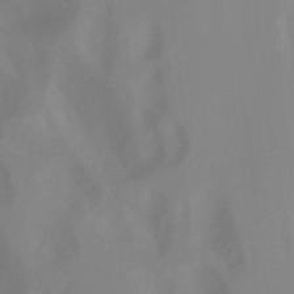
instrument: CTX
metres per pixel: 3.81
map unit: Aa
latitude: -13.1620
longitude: -59.1025
